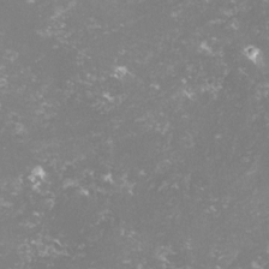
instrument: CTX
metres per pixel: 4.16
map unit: lHvf
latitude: -14.8030
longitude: -100.1200
